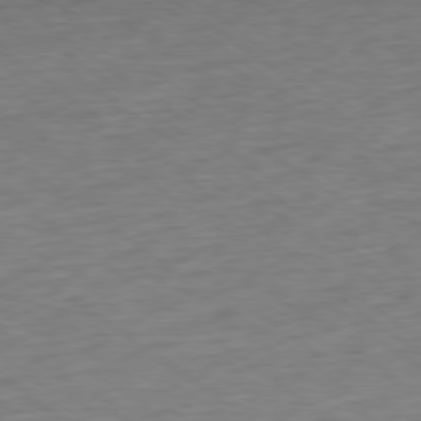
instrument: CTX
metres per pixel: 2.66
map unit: Ap
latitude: -79.1998
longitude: -102.1578
